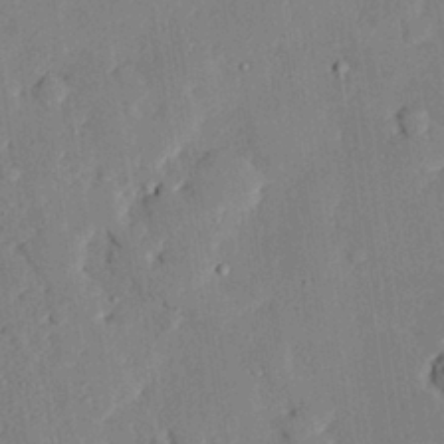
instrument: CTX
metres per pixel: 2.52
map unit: eHh
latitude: 27.9906
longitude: -82.3467
